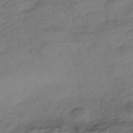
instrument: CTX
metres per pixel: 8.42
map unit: HNhu
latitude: -42.5762
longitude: 105.3698
